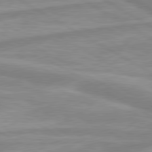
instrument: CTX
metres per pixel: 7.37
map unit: lApd
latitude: 80.1578
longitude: -173.3859
